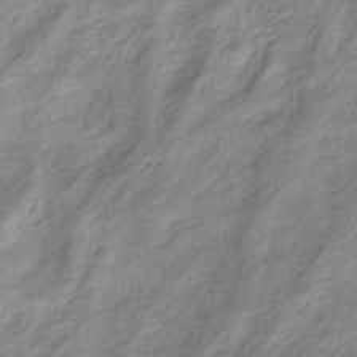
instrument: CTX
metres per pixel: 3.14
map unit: HNhu
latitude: -40.3306
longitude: 93.1998
